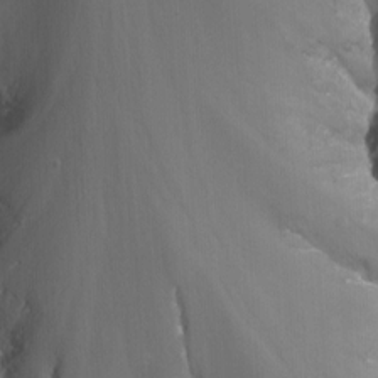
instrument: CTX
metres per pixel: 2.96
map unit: Nhu
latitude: -13.7478
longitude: -65.4049
